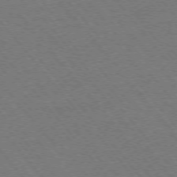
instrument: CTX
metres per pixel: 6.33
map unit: Ap
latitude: -76.0283
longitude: -95.0270
